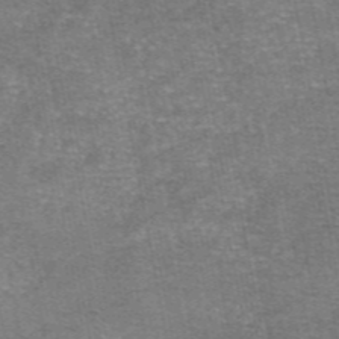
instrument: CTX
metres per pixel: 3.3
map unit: eAb
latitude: 47.8584
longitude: 103.8800
